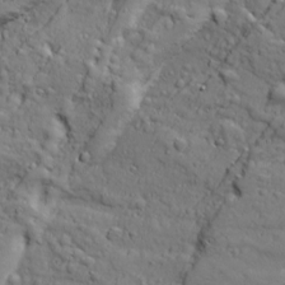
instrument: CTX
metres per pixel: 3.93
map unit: Ave
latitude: 17.9150
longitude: -132.7246
